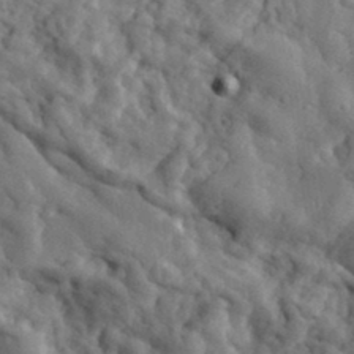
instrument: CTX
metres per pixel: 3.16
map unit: eHh
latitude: 33.8394
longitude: -78.2334
